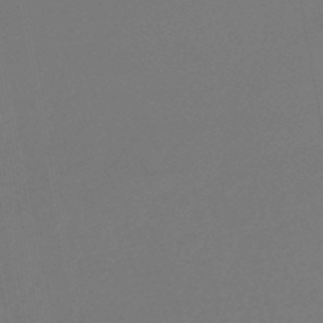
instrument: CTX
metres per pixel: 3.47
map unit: lHb
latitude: -46.9164
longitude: 69.0675
